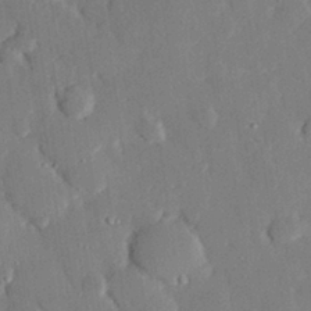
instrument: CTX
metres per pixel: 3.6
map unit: eHh
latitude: 29.4804
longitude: -81.3482
